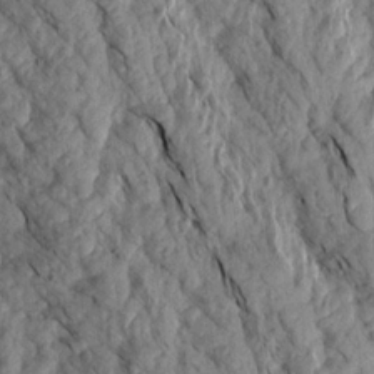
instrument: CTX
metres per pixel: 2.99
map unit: Aa
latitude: 18.0444
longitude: -146.1011
